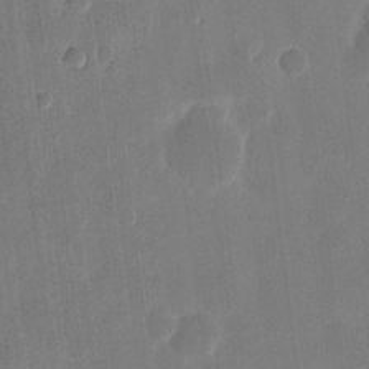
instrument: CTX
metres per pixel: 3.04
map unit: eHh
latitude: 10.9136
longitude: -68.4790
